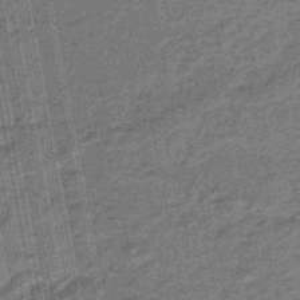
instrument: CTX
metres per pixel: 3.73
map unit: eHb
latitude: -45.5966
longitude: 89.1053
